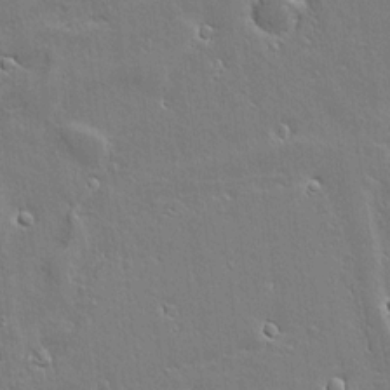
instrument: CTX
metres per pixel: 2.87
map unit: Aa
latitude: 12.3845
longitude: -125.5560
